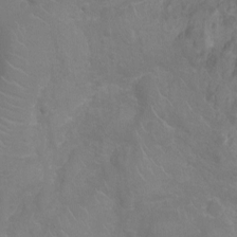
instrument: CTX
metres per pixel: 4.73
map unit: Ht
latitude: -9.6533
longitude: -20.4034
